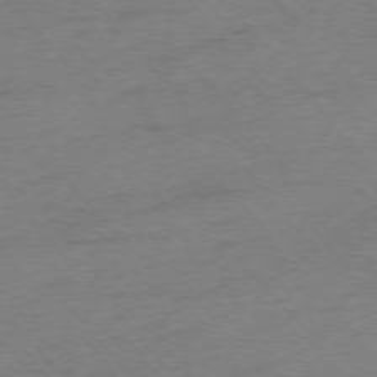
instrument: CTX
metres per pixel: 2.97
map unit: Ap
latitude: -75.8423
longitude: -71.9906
